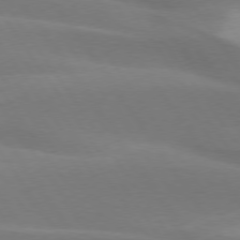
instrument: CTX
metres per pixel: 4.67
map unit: lApd
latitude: 75.2726
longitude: -66.9702
